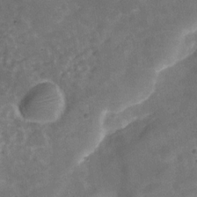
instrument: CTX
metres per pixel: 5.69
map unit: Hve
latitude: -29.8233
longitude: 92.6141
